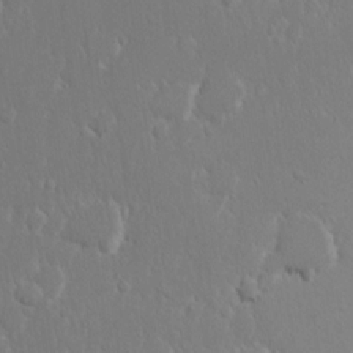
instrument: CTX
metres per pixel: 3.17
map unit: eHh
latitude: 15.3671
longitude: -71.6694
